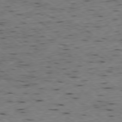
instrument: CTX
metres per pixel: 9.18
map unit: Ap
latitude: -78.7841
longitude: -79.6883
